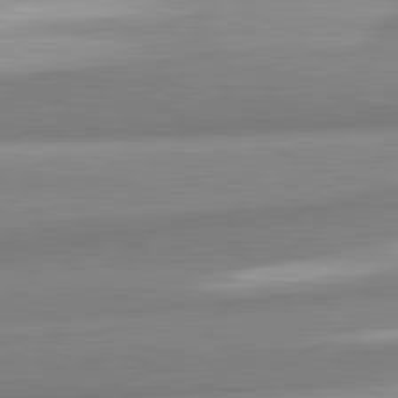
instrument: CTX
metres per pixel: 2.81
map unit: lApd
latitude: 82.1199
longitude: 179.8800
